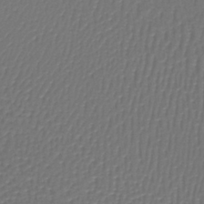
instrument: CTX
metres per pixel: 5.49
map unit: lHb
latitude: -42.2172
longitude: 58.4251
